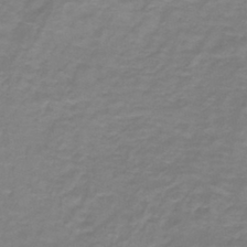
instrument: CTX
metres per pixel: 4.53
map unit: lHb
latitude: -41.6911
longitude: 56.4062
